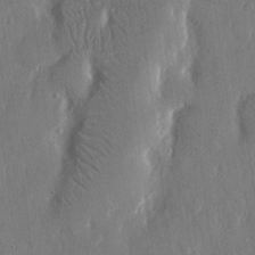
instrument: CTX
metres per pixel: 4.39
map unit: eHh
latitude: 13.6505
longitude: -70.0822
